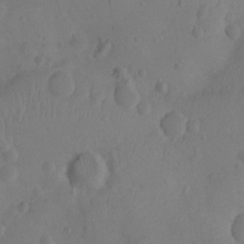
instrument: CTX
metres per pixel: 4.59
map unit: Ht
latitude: -10.3495
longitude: -23.0080
